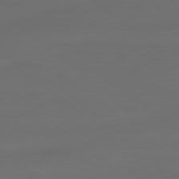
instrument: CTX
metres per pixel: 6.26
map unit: Ap
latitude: -79.3131
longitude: -61.0269
